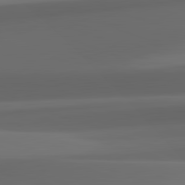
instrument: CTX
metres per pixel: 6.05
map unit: lApd
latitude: 82.2333
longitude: 142.8596
